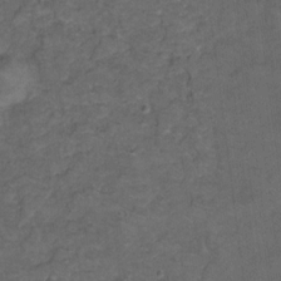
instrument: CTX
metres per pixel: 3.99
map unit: Ht
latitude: 5.3671
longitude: -36.3279
